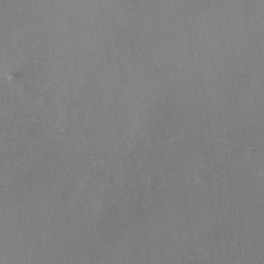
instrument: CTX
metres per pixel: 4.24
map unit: Nhe
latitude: -37.0297
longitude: -112.9514
